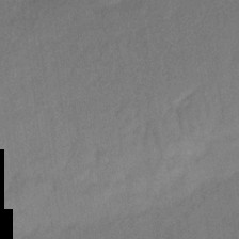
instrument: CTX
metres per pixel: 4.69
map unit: lHb
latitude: -33.2187
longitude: 64.7841
